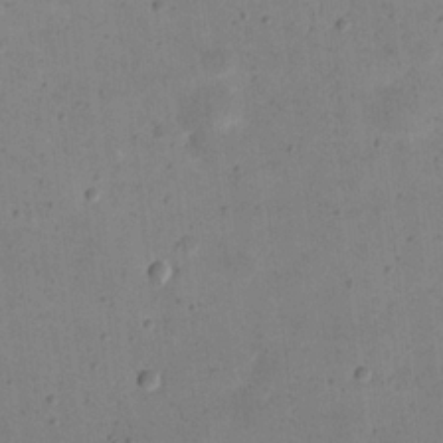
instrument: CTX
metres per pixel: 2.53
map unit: eHh
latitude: 21.0081
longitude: -63.8584
